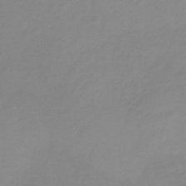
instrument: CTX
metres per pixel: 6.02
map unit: HNb
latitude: -32.2173
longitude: 60.9164
